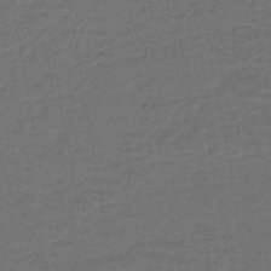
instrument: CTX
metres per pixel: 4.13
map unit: lHb
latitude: -43.9745
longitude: 74.3118
